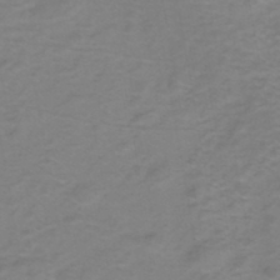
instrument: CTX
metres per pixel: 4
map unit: eHh
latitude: -44.5385
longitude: -29.9339
